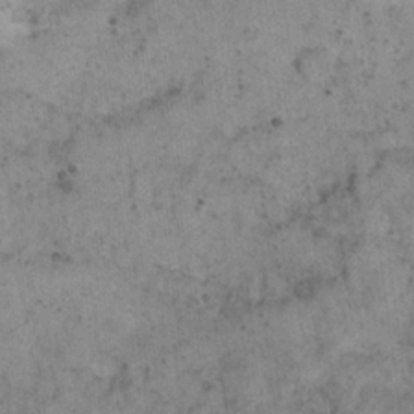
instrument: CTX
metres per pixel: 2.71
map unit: Nhu
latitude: 22.6868
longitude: -67.2537
